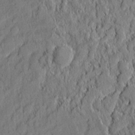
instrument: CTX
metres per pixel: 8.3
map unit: eHh
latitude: 5.6694
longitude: -76.7246
